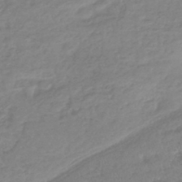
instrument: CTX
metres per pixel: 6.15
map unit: lHb
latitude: -40.3117
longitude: 68.5006
